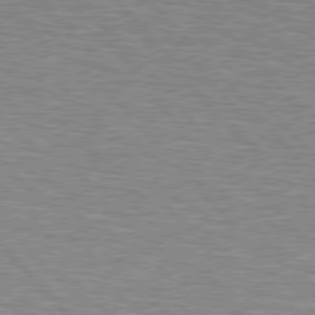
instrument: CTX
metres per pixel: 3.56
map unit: Hpe
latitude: 77.0080
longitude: -150.3656
